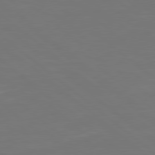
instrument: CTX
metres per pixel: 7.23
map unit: Hpe
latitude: 78.8380
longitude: -123.4993
